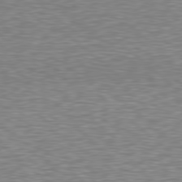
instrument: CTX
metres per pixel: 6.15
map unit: Hpe
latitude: 78.5168
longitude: -123.0458
